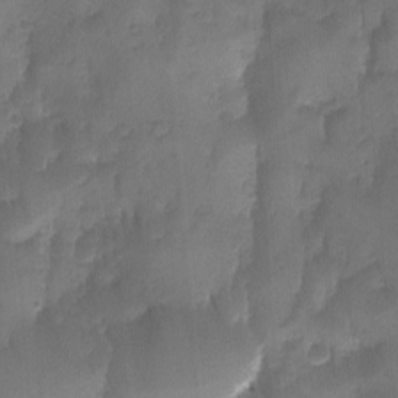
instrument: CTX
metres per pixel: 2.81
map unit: Ave
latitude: -11.2943
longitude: -119.9717
